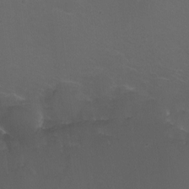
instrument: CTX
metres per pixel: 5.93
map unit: Ht
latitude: -12.5007
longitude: -44.4790
